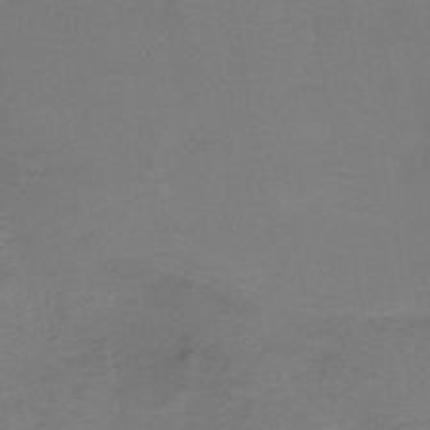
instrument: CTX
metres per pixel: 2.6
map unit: HNb
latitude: -43.2753
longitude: 49.2376
